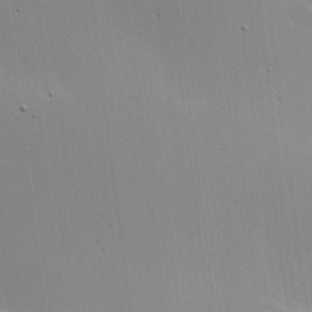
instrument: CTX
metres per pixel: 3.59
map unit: Hve
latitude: 17.8961
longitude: 149.5588
